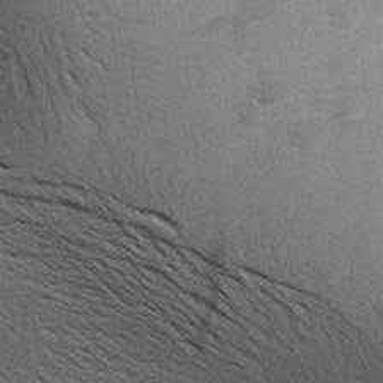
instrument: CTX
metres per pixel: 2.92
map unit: Aa
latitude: 26.7435
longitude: -143.2726
